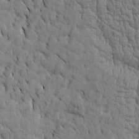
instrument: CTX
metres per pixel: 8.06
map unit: Htu
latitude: -4.5951
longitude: 176.9731
